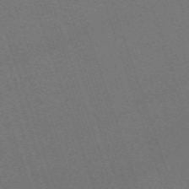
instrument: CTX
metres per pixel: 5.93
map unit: eHh
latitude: -63.5588
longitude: 51.4076
